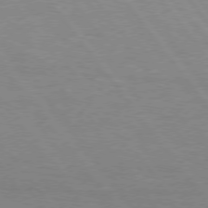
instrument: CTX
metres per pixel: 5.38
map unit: Hpe
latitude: 75.2159
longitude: -145.0080
